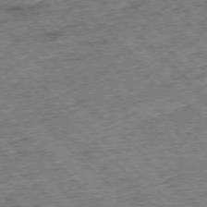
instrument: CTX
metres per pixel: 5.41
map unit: Hpe
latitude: -77.1620
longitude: -14.9703
